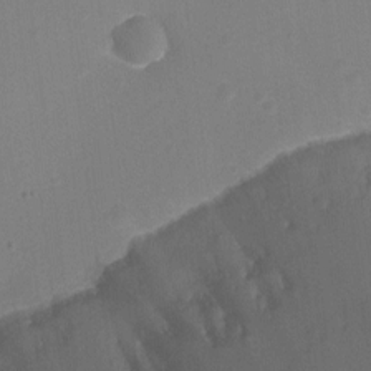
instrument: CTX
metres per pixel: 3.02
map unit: Ht
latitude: -9.9178
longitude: -23.9339
